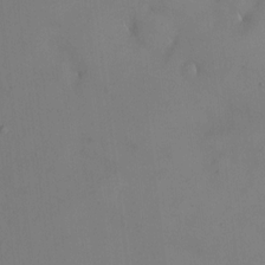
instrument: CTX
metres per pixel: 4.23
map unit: HNhu
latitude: 5.9717
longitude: 13.5399
